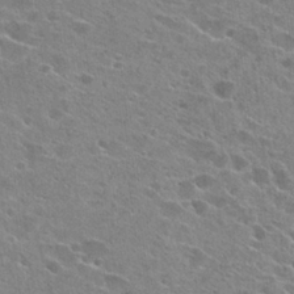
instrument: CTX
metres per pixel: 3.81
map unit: Hto
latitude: 23.7072
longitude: -42.4601
